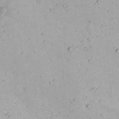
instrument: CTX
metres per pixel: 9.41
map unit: Nhu
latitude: 22.0444
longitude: -69.8772
